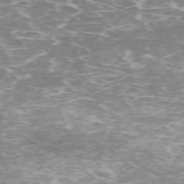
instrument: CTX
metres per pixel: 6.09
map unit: Hpe
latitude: -71.6344
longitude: 8.2550
